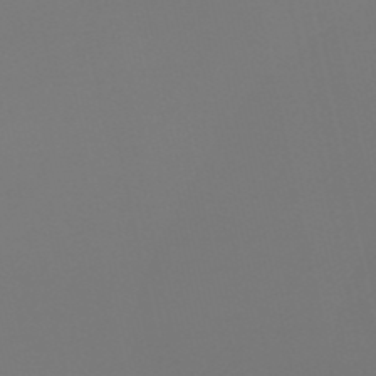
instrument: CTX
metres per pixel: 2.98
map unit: eHb
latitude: -51.2754
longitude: 76.5007
